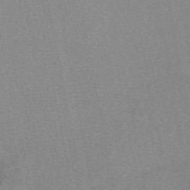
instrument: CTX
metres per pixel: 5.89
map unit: eAb
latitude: 48.9136
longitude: 103.8233
